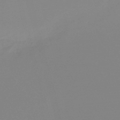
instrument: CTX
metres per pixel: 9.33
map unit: lHb
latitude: -48.9353
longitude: 68.1038
